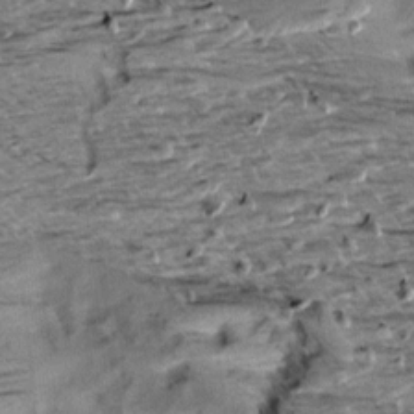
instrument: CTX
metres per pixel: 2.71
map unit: Aa
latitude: 9.8206
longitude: -141.3859
